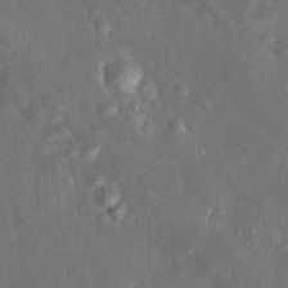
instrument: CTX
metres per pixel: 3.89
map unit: Htu
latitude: 2.1200
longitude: 142.2172
